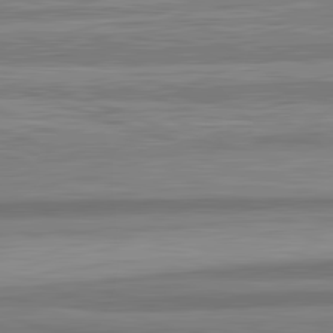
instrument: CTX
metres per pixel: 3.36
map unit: lApd
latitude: 82.7435
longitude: 179.7477
